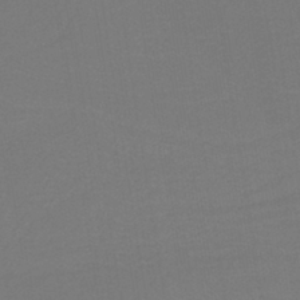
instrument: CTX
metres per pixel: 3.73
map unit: HNb
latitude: -37.9178
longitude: 54.8408
